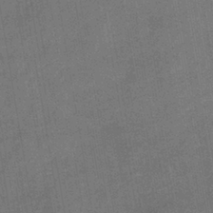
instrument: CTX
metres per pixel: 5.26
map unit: lHb
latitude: -37.9745
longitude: 74.1606
